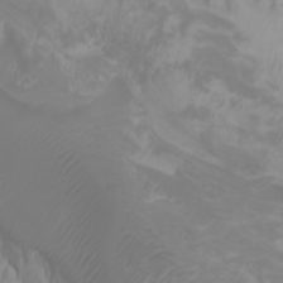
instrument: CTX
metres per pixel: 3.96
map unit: Htu
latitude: -0.6330
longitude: -77.5938
